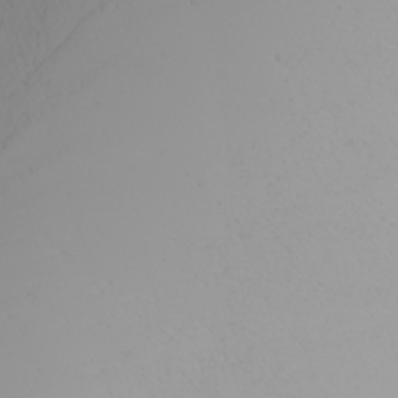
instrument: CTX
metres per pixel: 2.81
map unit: Nhu
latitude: -5.7666
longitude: -93.2915
